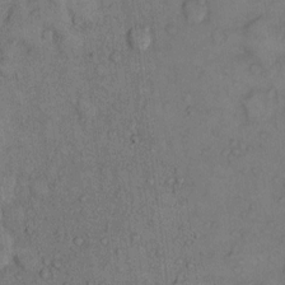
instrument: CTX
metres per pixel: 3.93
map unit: Hto
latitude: 10.6869
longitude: -59.1592
